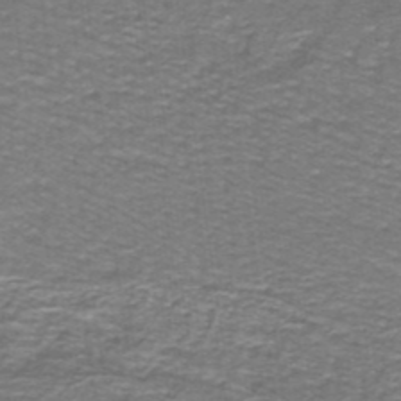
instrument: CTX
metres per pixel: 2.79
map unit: lHb
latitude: -40.5574
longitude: 56.0094
